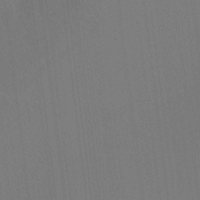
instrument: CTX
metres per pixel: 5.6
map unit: Ht
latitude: -9.0675
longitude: -38.7813
